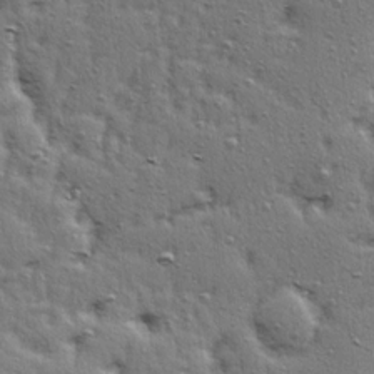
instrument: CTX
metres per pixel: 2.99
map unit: Ave
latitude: 15.8017
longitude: -104.5546
